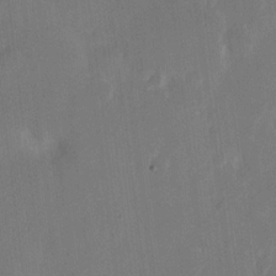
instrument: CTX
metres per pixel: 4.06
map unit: eHh
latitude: 11.7261
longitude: -68.5357
